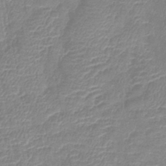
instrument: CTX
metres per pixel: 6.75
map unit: lHb
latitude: -40.4818
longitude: 77.1431
